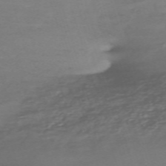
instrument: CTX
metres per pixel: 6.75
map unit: eHh
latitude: -62.3873
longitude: 52.7274
